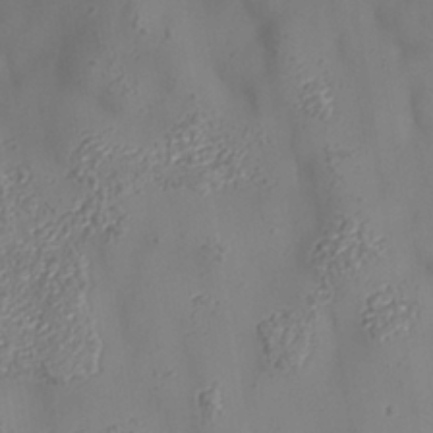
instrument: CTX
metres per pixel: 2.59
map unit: Nhe
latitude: -37.3509
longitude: 138.4629
